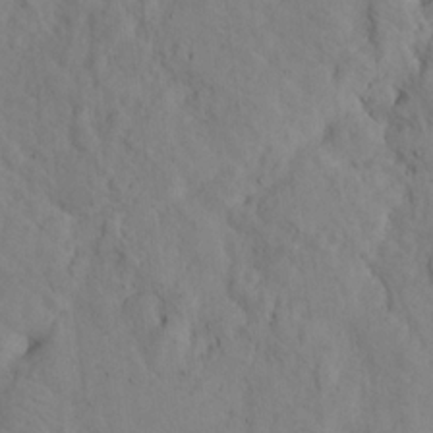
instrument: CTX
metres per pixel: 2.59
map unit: lHvf
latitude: 14.6491
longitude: 178.6518
